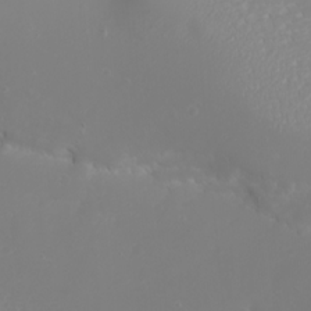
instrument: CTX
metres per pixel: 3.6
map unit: Nhu
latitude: -4.8219
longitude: -73.8017
